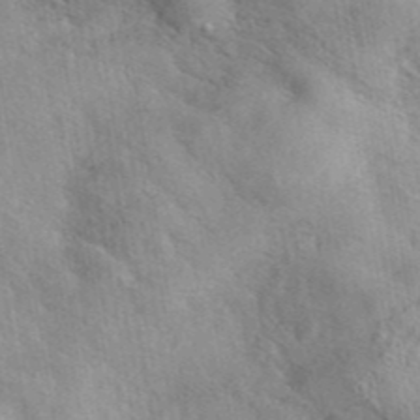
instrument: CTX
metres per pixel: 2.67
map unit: eAb
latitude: 41.9339
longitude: 107.6155
